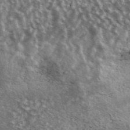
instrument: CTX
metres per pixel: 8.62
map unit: Ave
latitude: 39.2348
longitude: -108.6679
